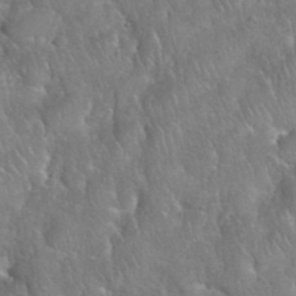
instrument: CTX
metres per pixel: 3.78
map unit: eHh
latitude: 39.6694
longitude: -57.8961
